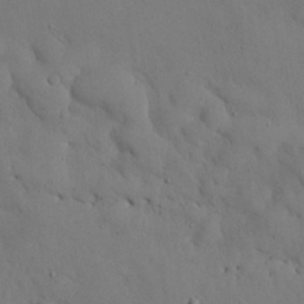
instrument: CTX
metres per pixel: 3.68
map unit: Nhu
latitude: 27.5938
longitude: -72.5546
